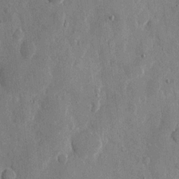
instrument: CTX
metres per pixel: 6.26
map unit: eHh
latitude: 9.9339
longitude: -67.5560
